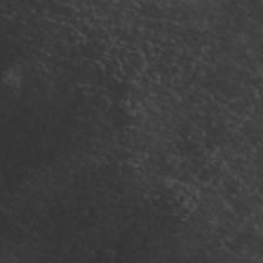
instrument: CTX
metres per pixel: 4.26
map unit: ANa
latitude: 41.3481
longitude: 53.9367
